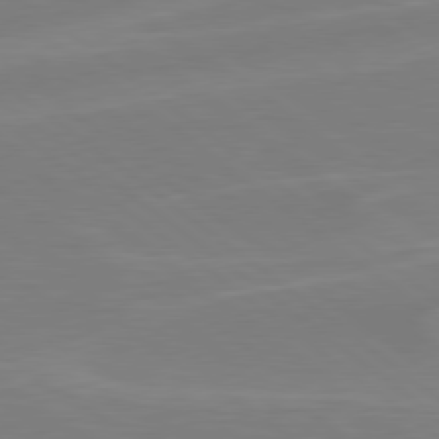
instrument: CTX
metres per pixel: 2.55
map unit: Hpe
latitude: 78.9514
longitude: -148.5357
